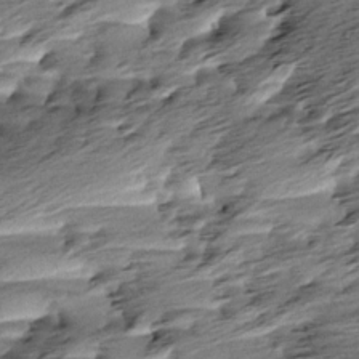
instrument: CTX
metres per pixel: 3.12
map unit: Aa
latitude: 6.1200
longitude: -137.2537
